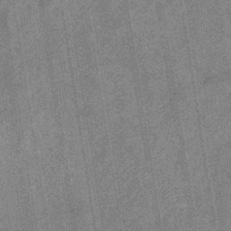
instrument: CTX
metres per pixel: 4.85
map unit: eHb
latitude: -38.3306
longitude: 80.9164
